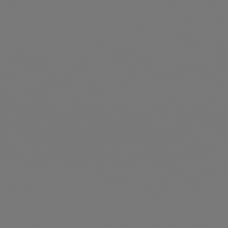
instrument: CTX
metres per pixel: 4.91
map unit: Hpe
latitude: 78.8758
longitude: -139.0269
